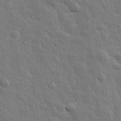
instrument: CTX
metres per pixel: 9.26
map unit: eHh
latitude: 31.6694
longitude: -78.5924
